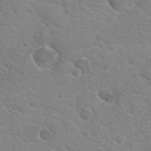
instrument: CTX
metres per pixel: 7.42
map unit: Hto
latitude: 21.0459
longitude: -39.5560
